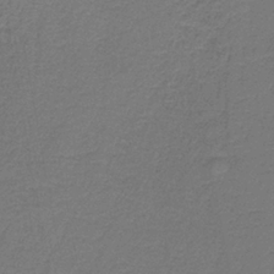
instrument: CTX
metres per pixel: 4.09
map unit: eAb
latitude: -35.8611
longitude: 52.8785
